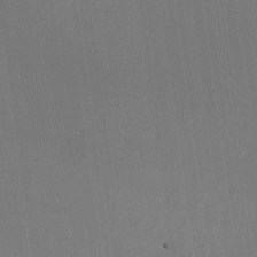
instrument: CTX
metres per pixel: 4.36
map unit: Nhu
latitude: -24.1039
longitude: -72.1578
